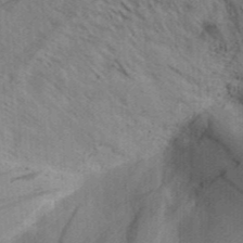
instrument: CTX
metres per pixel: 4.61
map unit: Aa
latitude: 32.9136
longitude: -138.9325
